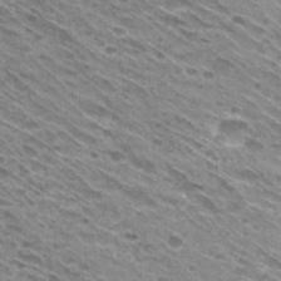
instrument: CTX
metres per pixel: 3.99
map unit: Hto
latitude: 30.3657
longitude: -45.2726
